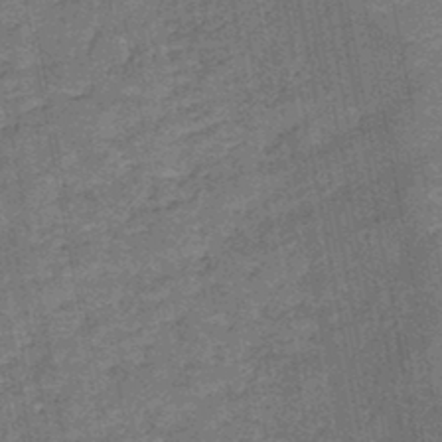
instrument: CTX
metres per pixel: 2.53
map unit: HNb
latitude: -45.2187
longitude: -36.6113
